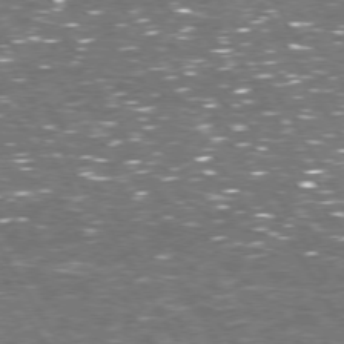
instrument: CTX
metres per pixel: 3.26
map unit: Hpe
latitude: 72.8191
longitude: -123.9906
